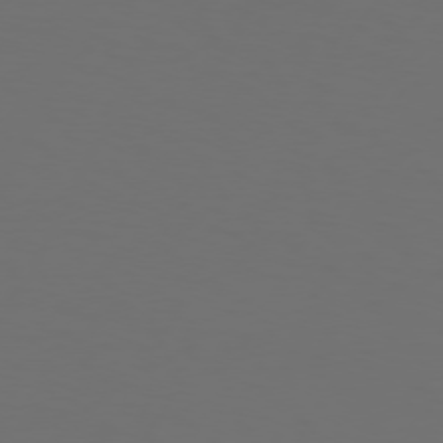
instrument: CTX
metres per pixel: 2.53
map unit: Hpe
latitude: 73.8962
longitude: -125.8772
